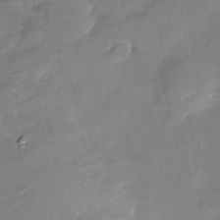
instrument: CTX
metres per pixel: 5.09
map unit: Nhu
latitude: -28.2928
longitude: -73.5560
